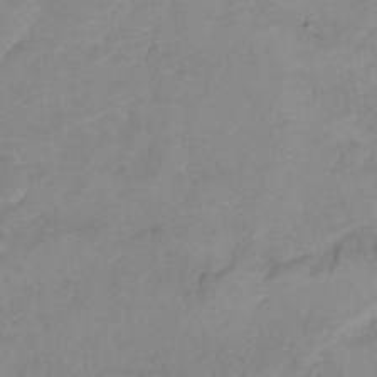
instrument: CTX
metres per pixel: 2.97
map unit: Hto
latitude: 7.3293
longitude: -35.4993
